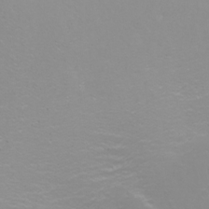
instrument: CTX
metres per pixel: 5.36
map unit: Nhu
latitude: -6.9352
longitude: -79.4994
